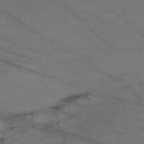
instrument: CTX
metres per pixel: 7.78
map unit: Nve
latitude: -59.3887
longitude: 61.3510
